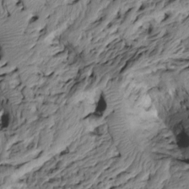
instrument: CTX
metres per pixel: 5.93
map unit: Htu
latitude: -6.5007
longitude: 154.2172
